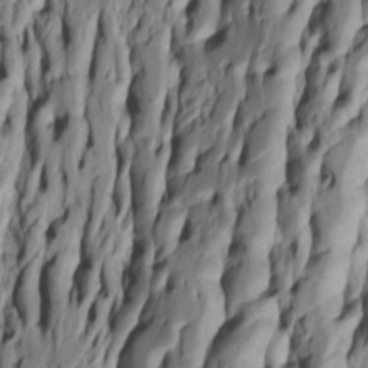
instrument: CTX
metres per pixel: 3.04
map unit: Htu
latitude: -5.4454
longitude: 151.8233
